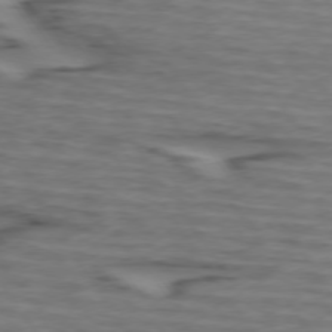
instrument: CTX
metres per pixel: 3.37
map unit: lApd
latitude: 74.1200
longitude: -71.6694
